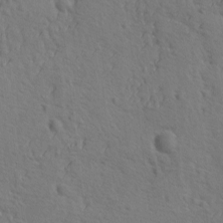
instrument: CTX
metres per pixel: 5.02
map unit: Ave
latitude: -10.2740
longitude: -120.5924
